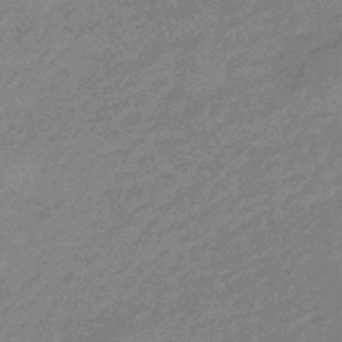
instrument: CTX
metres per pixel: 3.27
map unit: eHb
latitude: -44.3684
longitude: 88.7274
